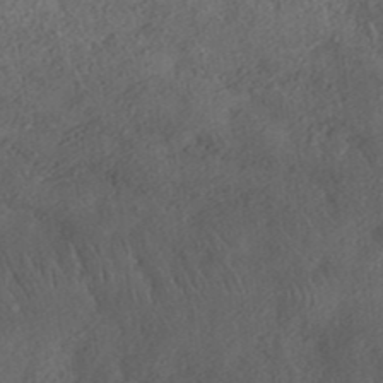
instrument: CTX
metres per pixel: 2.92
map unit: ANa
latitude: 37.0270
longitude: 18.0283
